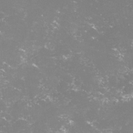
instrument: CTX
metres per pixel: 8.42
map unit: lHvf
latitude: -14.6708
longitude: -100.1011
